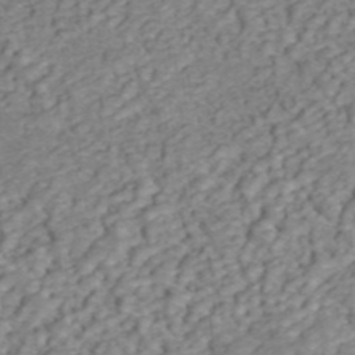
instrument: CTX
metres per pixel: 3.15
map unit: ANa
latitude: 45.4993
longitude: 22.3684
